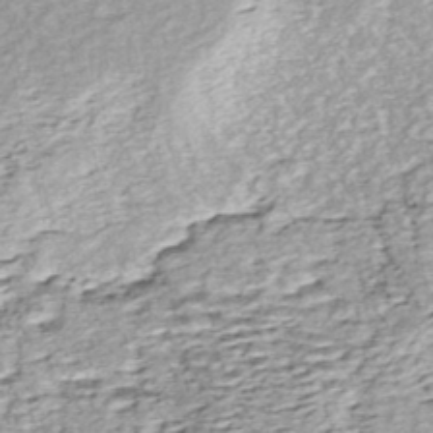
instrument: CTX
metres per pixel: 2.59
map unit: HNhu
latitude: -45.7667
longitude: 105.8422
